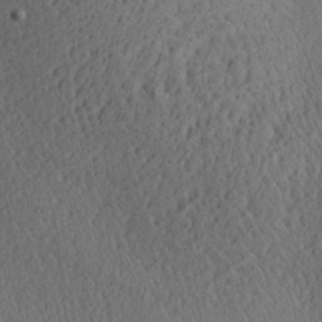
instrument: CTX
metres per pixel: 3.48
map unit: Aa
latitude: 27.4049
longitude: -138.1578
